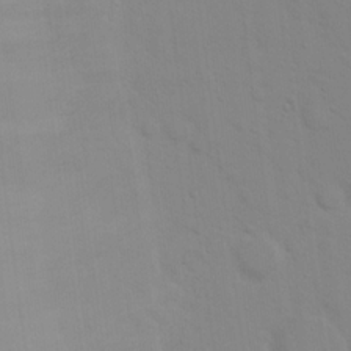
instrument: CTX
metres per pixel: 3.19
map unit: Hto
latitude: 16.8947
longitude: -39.6127
